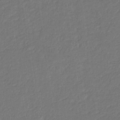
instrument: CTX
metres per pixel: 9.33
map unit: eHb
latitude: -30.5385
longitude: 70.0850
